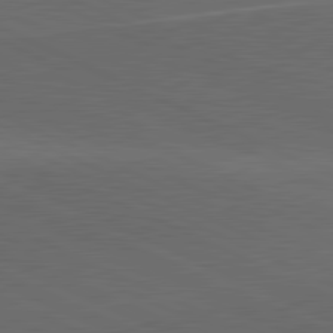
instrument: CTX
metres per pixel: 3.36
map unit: lApd
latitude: 81.5560
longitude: 148.4440
